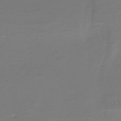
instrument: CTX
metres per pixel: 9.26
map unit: HNhu
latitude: -44.7841
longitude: 98.9353
